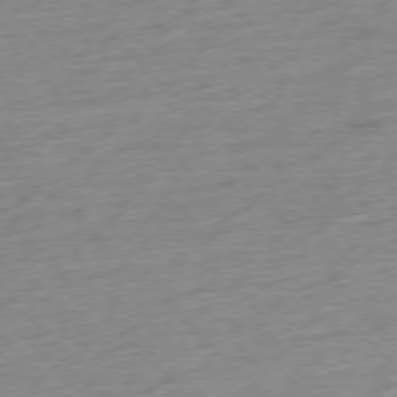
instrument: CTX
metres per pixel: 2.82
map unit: Hpe
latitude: -76.9353
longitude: -13.5749
